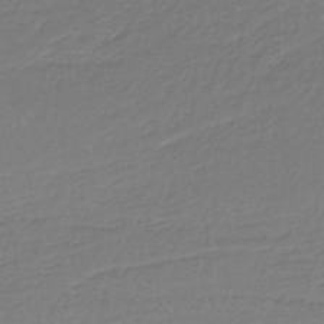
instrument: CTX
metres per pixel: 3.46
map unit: HNb
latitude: -36.6707
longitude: 56.6707
